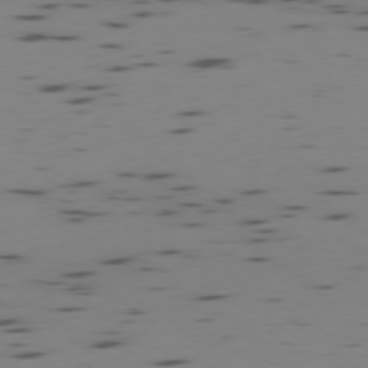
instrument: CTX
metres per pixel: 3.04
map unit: Ap
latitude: -78.8975
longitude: -62.7436
